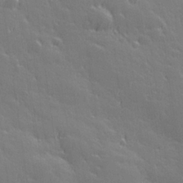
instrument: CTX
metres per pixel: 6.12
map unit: Hve
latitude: 27.2348
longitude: 145.0298
